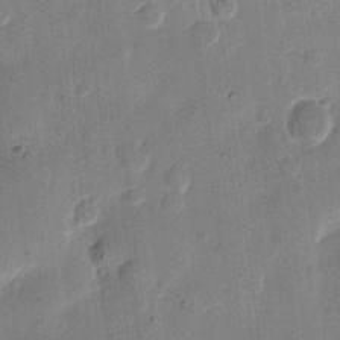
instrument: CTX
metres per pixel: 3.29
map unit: eHh
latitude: 11.4427
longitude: -68.8191
